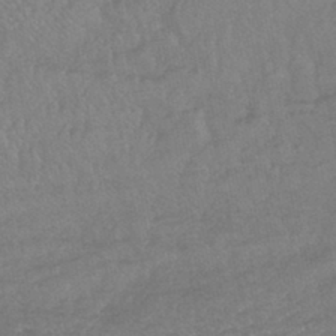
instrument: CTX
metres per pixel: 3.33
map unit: lHb
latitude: -43.4832
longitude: 80.8975
